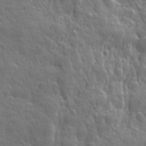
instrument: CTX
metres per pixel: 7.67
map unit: Ave
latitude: 12.5546
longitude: -104.4601
